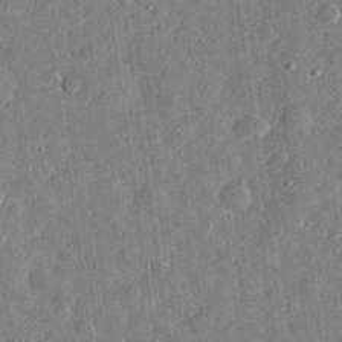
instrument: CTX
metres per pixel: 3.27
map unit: eHh
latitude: 31.1215
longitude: -75.3293
